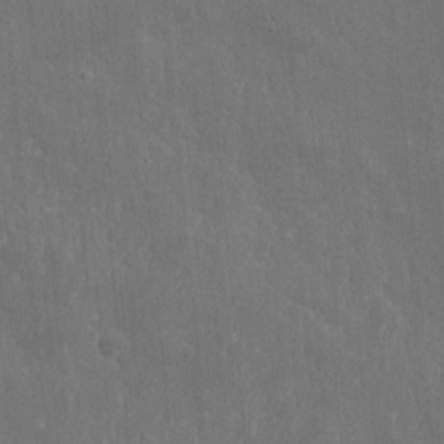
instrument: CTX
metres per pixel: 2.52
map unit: eHh
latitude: 10.7057
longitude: -72.6869
